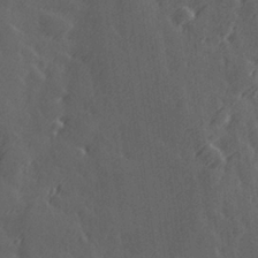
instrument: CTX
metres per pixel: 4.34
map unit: Hve
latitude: 26.9703
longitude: 145.9745
